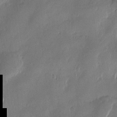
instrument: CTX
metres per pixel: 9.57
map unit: Htu
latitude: -2.8596
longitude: -177.5560
